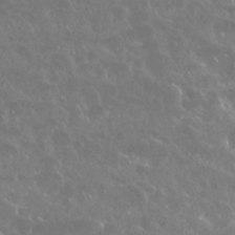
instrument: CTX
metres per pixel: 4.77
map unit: Nhu
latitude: 29.0269
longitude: -60.1578
